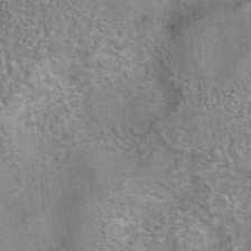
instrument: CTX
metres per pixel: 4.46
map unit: eAb
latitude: 42.8191
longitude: 107.1431
